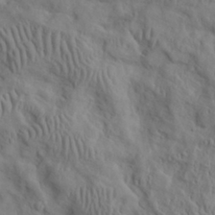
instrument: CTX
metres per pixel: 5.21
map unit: eHh
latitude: 30.0633
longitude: -72.9703
